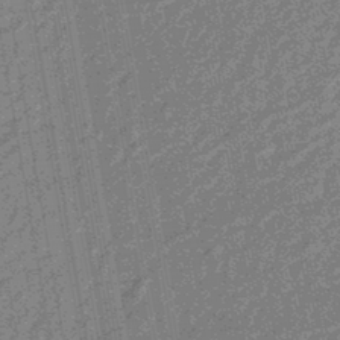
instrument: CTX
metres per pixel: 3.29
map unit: eHb
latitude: -43.8989
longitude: 88.3873
